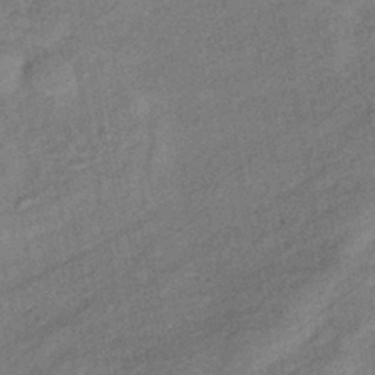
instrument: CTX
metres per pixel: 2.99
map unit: eHb
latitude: -41.5210
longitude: 82.3117
